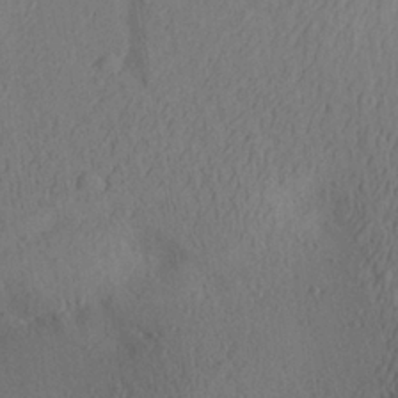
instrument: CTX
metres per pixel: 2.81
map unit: Aa
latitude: 28.2333
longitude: -145.0647
